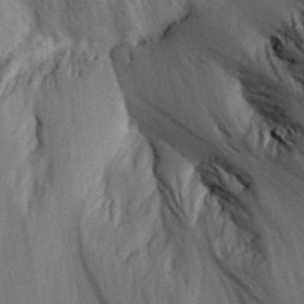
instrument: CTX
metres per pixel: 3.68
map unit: Aa
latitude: 29.6316
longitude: -138.6679
